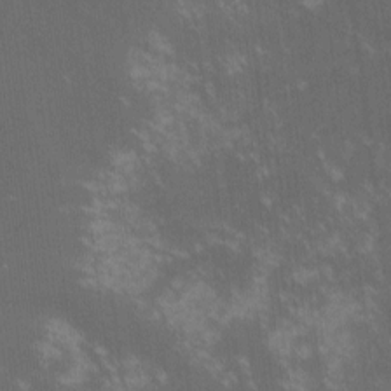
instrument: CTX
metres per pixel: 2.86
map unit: lHvf
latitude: -14.5196
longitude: -103.0647
